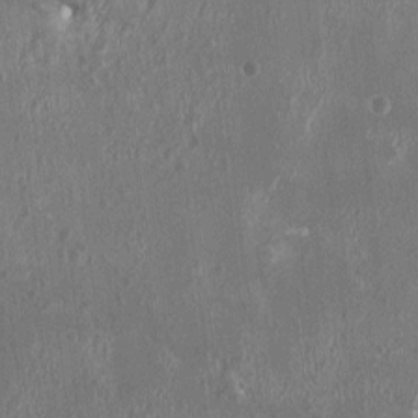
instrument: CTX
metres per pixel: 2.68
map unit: HNhu
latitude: 1.9339
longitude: 0.4818
